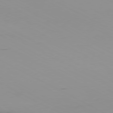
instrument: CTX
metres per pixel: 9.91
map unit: Ap
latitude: -80.2929
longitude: -62.4601
